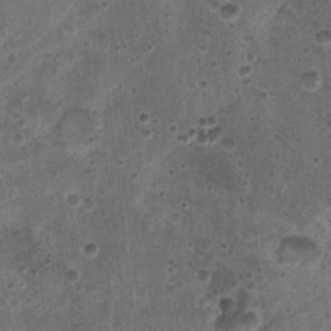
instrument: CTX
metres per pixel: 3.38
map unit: Nhu
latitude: 3.0836
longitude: -14.5735
